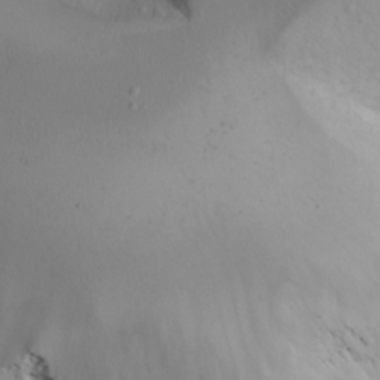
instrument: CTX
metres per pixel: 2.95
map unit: eHh
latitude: -5.7855
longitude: -80.6868
